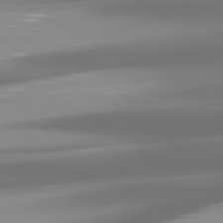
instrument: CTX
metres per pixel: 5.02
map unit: lApd
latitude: 80.2522
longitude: -139.7827
